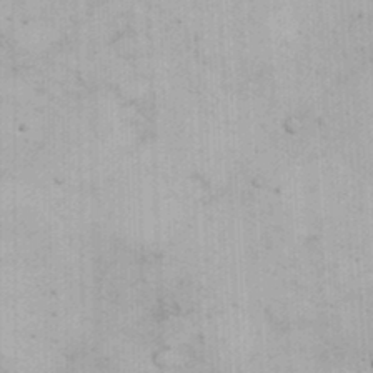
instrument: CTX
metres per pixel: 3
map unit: eHh
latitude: 25.2725
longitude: -65.2915
